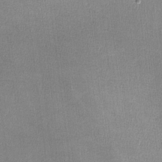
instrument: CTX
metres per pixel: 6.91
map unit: lHvf
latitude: -11.2565
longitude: -100.5735
